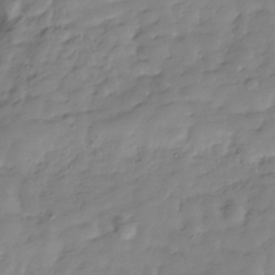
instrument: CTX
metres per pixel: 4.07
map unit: Hve
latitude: -30.3873
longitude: 90.6897
